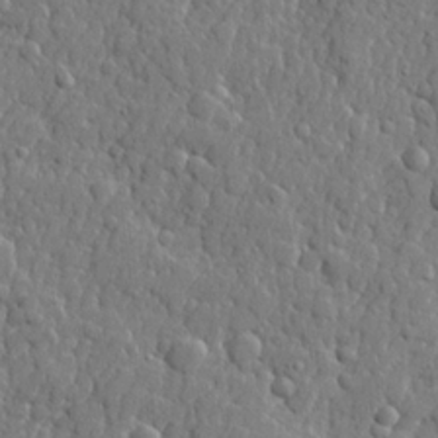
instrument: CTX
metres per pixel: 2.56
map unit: lHvf
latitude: 22.5546
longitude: 143.3131
